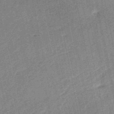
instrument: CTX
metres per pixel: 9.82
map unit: HNb
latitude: -53.4832
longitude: -48.9514
